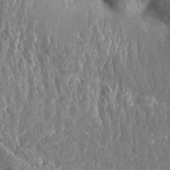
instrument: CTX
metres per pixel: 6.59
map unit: Aa
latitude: 15.4616
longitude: -145.8016
